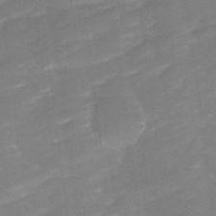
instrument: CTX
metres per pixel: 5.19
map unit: Ave
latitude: 17.3482
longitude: -136.4223
